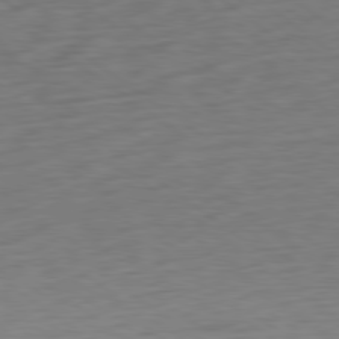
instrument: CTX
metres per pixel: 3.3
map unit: Ap
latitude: -80.2551
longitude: -70.2144
